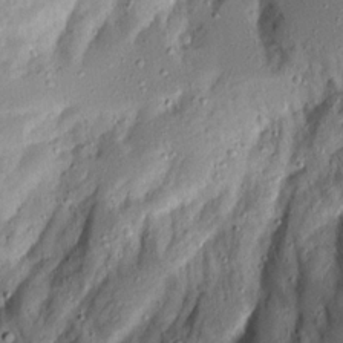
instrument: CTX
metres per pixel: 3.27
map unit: Ave
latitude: 15.0081
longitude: -140.2900
